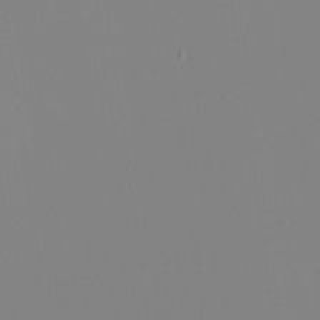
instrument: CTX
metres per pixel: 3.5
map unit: eHh
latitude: -5.9367
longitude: -82.9513
